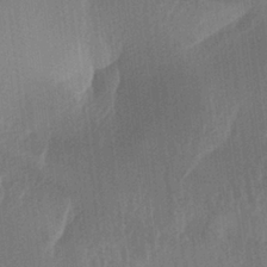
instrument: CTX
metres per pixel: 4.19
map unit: lAa
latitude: -6.6329
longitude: -129.0458
